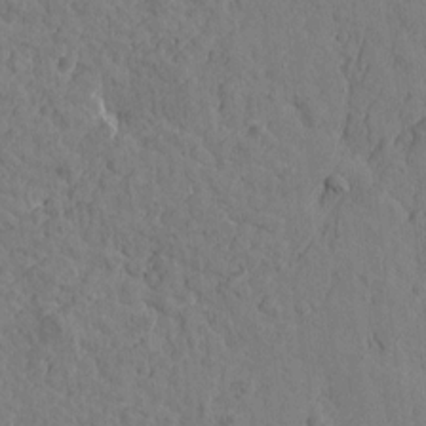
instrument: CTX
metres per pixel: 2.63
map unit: Htu
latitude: -1.0109
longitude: -175.6316
